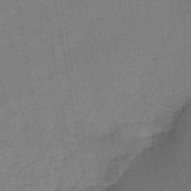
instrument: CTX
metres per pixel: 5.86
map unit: HNb
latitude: -46.0472
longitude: -37.5938
